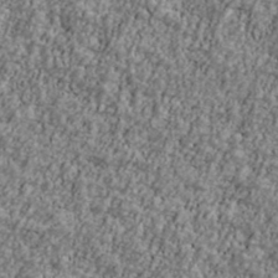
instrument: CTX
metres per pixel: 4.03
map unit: Ave
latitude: 41.6315
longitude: -111.3860
